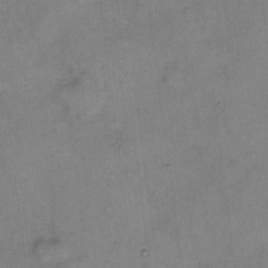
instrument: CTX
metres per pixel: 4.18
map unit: Hto
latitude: 6.5546
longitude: -61.8961
